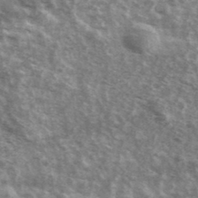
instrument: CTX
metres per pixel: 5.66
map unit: Ave
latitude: 39.8205
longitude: -109.5182
